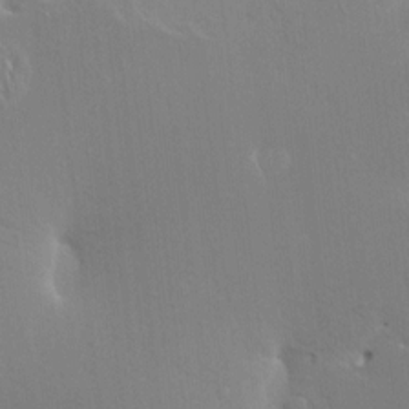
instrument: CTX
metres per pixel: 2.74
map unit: HNhu
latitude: 4.9325
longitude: 4.0850
